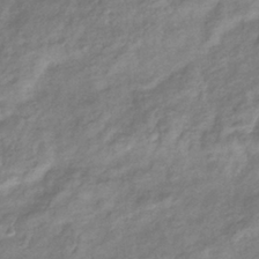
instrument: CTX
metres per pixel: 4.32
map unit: eHb
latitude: -38.1984
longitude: 78.7652
